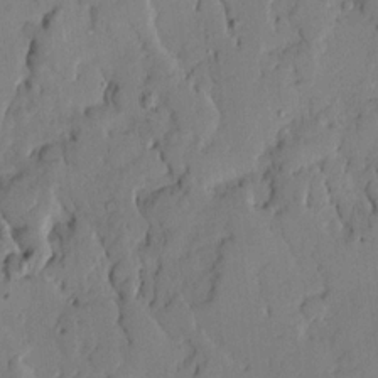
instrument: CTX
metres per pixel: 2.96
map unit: Ave
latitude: 17.9150
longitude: -128.8569
